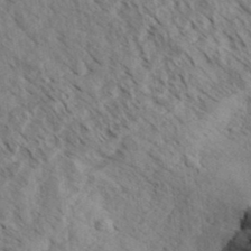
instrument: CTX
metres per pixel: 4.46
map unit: eHh
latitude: 35.0836
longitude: -139.8394
